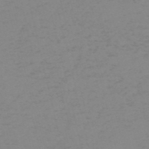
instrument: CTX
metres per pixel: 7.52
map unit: HNb
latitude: -56.4251
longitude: -43.5938
